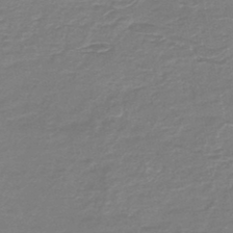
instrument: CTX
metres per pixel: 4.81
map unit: HNb
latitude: -47.0486
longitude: 52.5573
